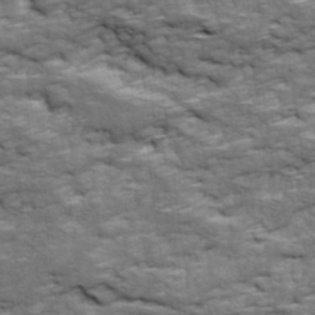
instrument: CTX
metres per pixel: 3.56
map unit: Ave
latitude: 18.2333
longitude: -135.6505
